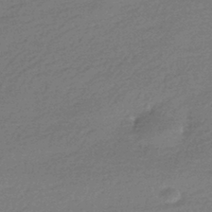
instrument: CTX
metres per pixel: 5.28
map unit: HNhu
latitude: -42.4062
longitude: 93.3888
